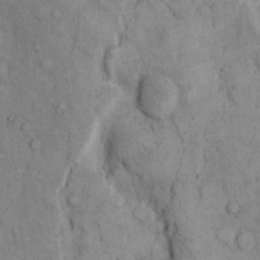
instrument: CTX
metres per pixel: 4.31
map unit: Hto
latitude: 10.8758
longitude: -60.7435
